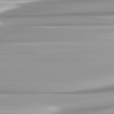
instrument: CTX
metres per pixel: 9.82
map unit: lApd
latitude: 82.6490
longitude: -137.8773
